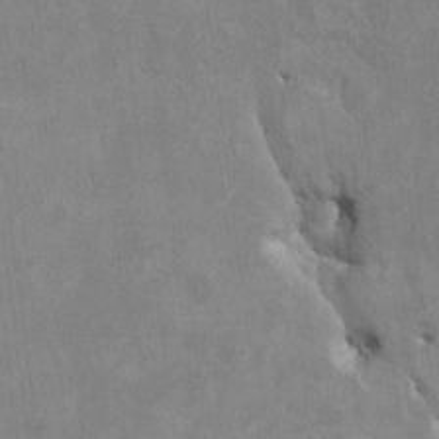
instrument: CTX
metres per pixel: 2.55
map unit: HNhu
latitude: 3.3859
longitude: -3.9150
